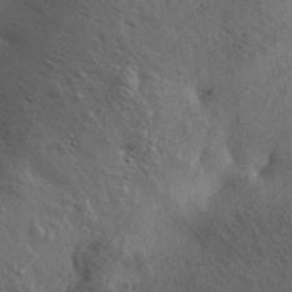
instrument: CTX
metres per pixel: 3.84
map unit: eHh
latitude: 30.5357
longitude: -68.7624
